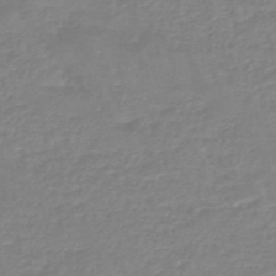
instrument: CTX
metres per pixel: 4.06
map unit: eHb
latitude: -45.3699
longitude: 81.5588
